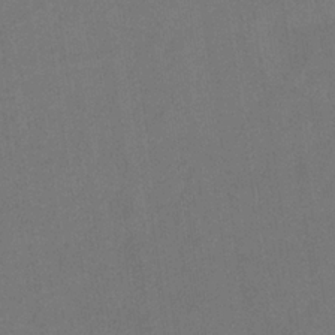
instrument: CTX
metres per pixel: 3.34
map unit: HNb
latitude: -33.5588
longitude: 54.2929
